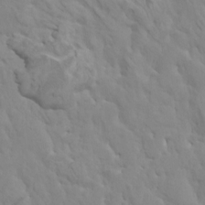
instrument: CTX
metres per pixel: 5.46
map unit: HNhu
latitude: 5.9339
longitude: -1.4237
